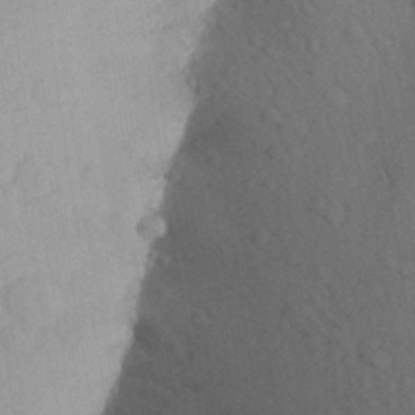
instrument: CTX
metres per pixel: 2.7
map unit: Aa
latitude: 25.6504
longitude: -147.9528
